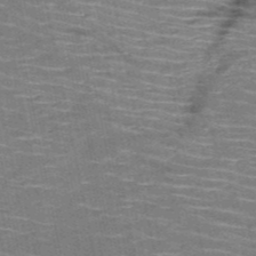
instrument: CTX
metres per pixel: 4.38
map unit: HNb
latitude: -51.1620
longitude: -44.1200
